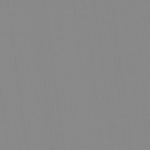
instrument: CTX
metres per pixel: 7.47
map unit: Hto
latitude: -8.1795
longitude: -49.4993
